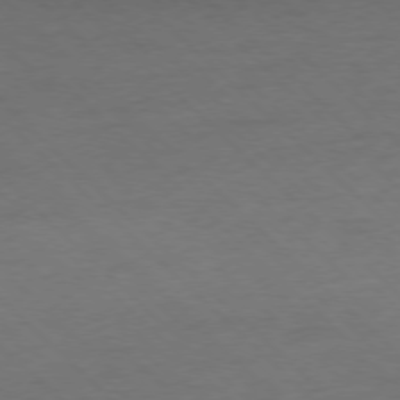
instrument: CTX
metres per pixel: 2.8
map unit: Ap
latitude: -77.5021
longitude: -85.1592
